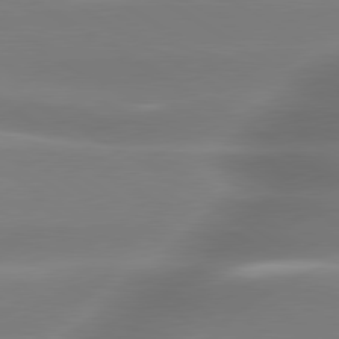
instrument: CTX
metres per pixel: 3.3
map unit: lApd
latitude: 80.0633
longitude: -137.7639
